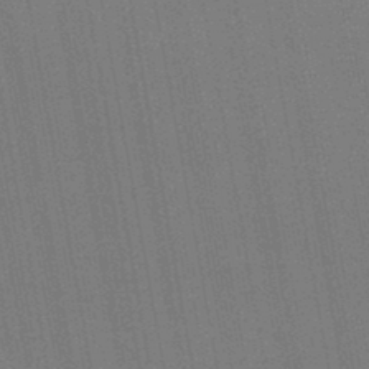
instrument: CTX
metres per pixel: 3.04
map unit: eHb
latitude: -44.7841
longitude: 87.1620
